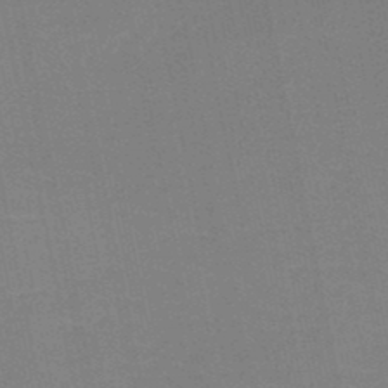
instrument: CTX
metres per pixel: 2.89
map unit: HNb
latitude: -49.3321
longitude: -48.5735
